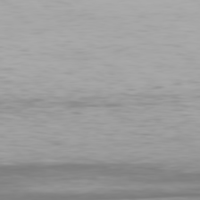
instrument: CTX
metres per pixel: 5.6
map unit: Hpe
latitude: 77.0080
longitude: -170.4790
